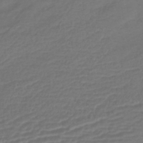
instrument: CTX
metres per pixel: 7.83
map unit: lHb
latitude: -42.8219
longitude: 76.8219
